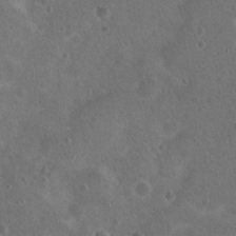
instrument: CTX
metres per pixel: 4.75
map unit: Nhu
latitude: 17.5371
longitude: -32.9514
